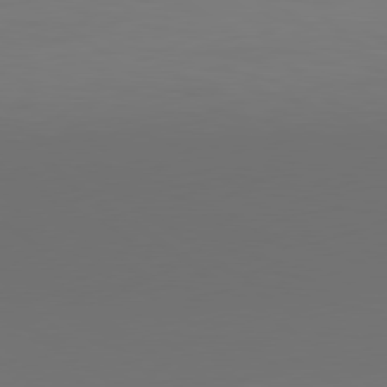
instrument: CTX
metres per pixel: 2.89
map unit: lApd
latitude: 79.6883
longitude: 159.4265
